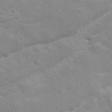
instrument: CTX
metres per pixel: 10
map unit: Ave
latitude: 16.2145
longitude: -138.5546
